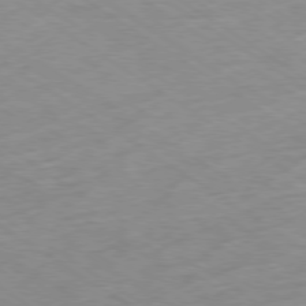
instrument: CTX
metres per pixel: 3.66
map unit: Ap
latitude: -78.5195
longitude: -70.8947
